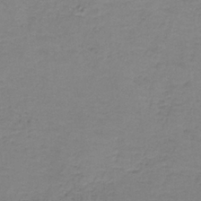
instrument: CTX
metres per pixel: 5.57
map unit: eAb
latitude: -36.0850
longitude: 52.9919
